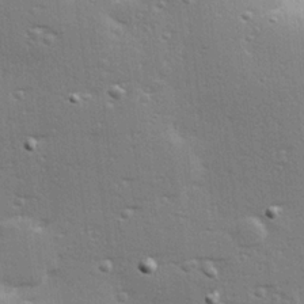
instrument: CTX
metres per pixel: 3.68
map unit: Hve
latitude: 26.1011
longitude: -93.8205
